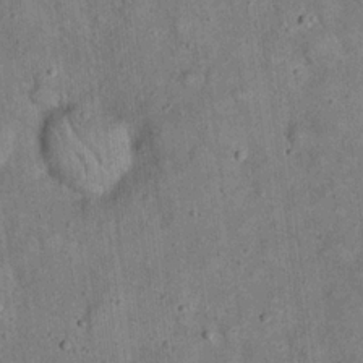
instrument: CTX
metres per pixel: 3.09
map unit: eHh
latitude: 19.8016
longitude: -60.8569
